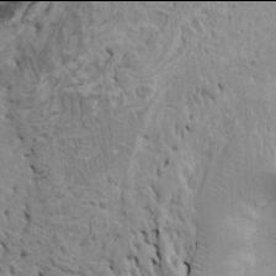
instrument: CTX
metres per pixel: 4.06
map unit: Ht
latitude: -2.0094
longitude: -14.7625
